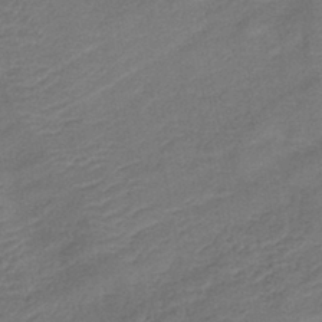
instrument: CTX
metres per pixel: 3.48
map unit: lHb
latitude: -42.4817
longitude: 79.8611
